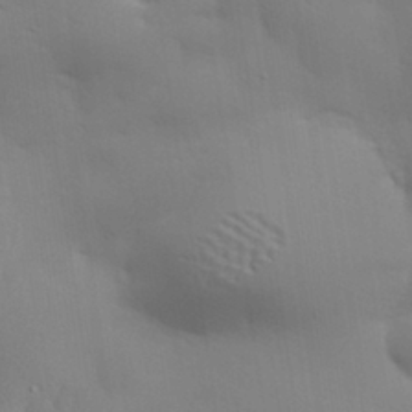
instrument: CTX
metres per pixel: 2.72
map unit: eHh
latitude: 30.4223
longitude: -82.3089
